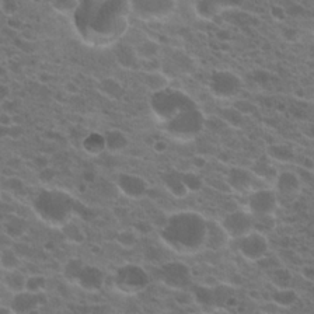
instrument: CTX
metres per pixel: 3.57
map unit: Hto
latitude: 20.3845
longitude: -36.2334
